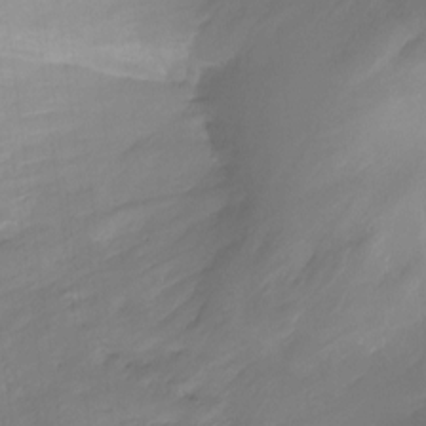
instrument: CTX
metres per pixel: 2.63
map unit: Ht
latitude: -14.1795
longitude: -51.9528
